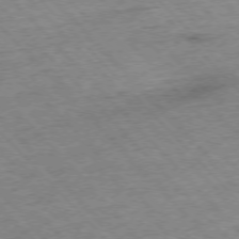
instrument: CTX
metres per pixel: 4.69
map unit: Hpe
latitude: -76.5574
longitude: -15.9528
